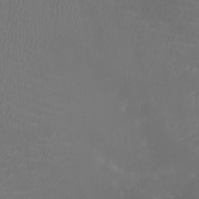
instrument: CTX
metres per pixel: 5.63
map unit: HNhu
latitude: -3.1242
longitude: -6.1200
